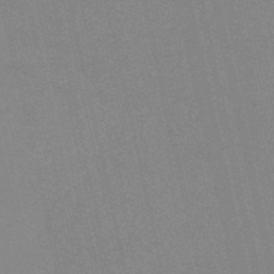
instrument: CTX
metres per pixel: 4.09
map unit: HNb
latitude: -52.7274
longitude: -45.2726
